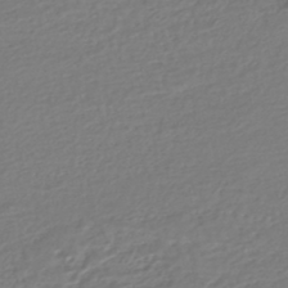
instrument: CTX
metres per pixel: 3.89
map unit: HNhu
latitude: -47.4832
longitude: 103.2943
